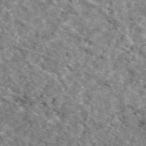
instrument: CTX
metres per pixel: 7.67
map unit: eAb
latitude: 49.6316
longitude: 112.8597
